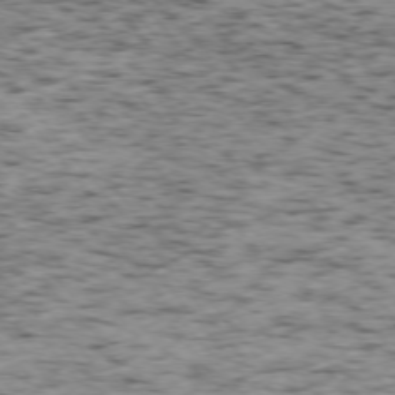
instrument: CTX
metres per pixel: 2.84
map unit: Ap
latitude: -75.9556
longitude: -61.6694
